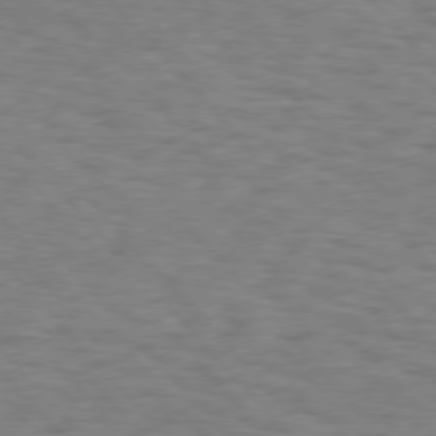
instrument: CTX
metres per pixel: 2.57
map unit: Hpe
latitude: 75.9528
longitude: -136.1389
